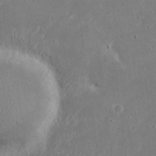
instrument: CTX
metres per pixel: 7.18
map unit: eHh
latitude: 18.5734
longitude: -72.2334
